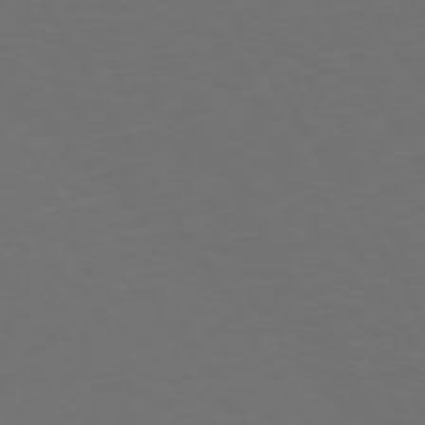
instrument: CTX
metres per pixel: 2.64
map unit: Hpe
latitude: 72.2901
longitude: -126.8191
